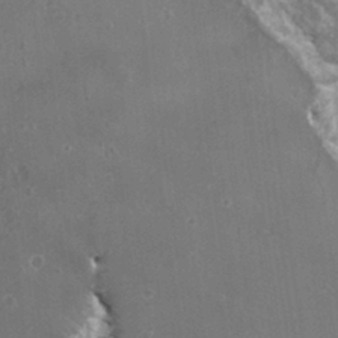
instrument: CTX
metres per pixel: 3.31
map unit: HNhu
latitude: -0.1606
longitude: 2.9352
